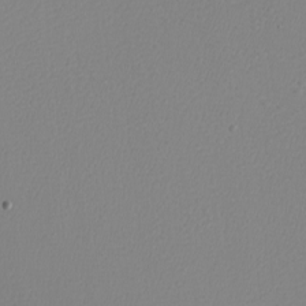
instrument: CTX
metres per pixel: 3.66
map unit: eHh
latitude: -7.8800
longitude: -70.8380
